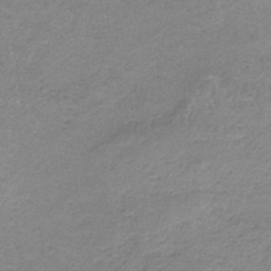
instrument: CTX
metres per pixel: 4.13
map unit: HNb
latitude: -34.3495
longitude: 58.7085
